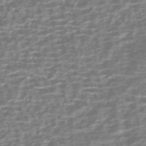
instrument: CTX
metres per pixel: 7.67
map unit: HNhu
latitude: -42.9163
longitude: 100.4817
